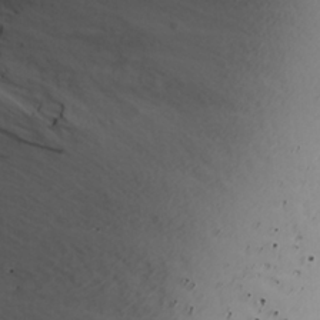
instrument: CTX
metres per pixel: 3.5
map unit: Ave
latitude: 8.8380
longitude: -105.4238
